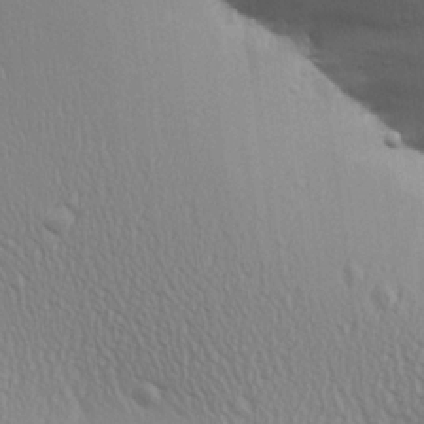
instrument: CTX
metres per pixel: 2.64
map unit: Aa
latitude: 25.3103
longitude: -136.3468
